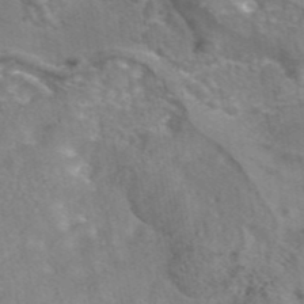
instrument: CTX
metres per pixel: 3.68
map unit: eAb
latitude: 44.6112
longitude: 107.0865
